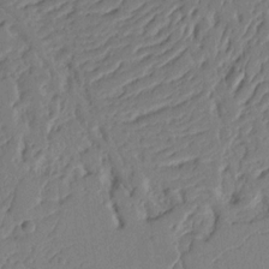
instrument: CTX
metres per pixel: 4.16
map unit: Ht
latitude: 10.4034
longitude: -78.3468
